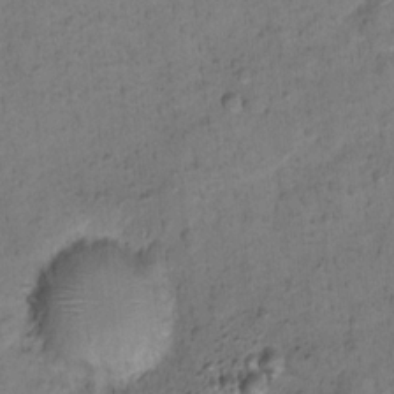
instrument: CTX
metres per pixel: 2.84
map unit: Ht
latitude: 10.6491
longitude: -33.3482
